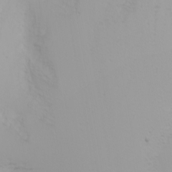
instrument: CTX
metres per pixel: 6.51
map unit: Nhu
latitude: -0.5763
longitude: -75.3482
